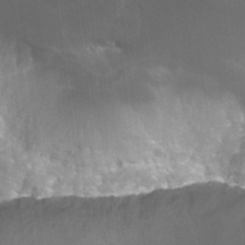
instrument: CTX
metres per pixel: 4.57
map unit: Hto
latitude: 30.1200
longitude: -43.6694
